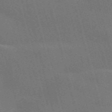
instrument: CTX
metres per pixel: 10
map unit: Nve
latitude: -58.5195
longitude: 62.6518
